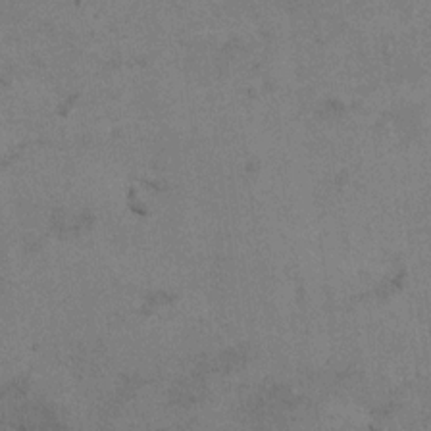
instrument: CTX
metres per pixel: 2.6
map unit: Ht
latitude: 9.2915
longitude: -36.8380
